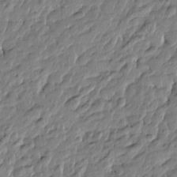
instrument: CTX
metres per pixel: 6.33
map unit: Htu
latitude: -5.1431
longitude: 177.5777
